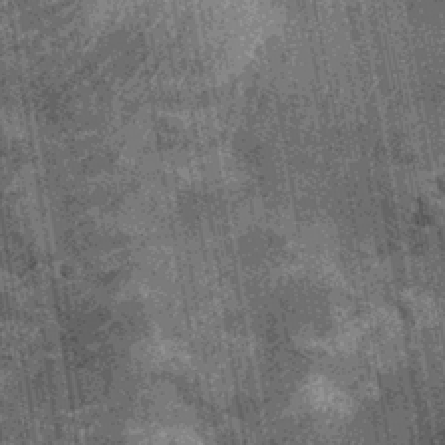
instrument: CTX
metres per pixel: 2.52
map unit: Nhu
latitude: -12.7652
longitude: -22.4223
